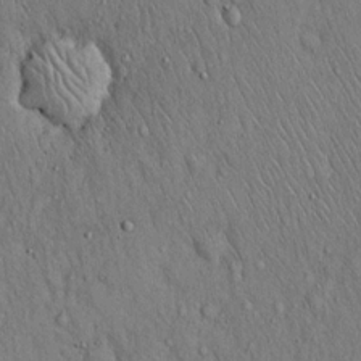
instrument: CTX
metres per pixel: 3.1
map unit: Hto
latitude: 16.6679
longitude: -58.8569
